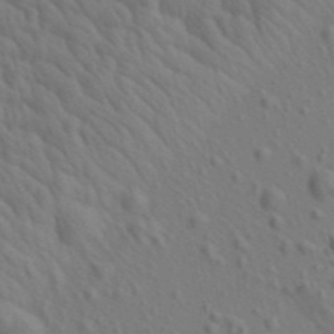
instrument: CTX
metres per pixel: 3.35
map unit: Aa
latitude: 22.9892
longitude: -138.7057
